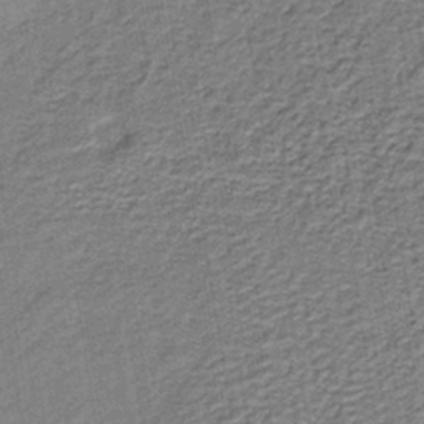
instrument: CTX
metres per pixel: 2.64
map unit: HNb
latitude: -38.5385
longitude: 50.4440
